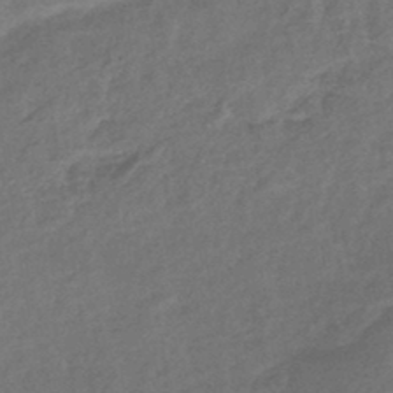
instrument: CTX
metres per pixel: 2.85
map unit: eHb
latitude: -42.9919
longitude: 83.7477
